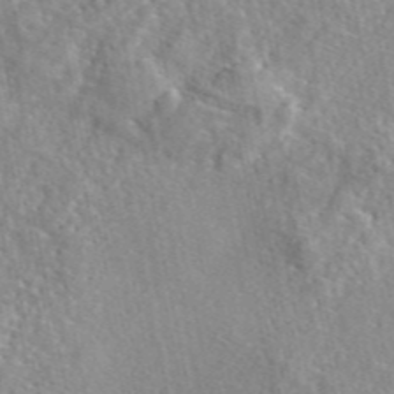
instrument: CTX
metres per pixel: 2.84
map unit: eAb
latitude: 46.1389
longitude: 111.8800
